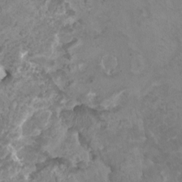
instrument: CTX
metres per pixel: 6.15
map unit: HNhu
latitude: 3.9150
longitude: -2.1389
